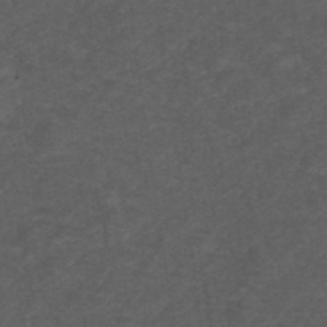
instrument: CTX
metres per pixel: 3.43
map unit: ANa
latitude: 39.1025
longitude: 23.3510
